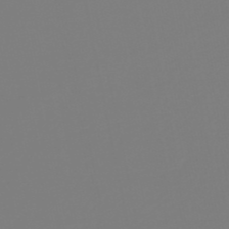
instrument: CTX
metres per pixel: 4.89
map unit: eHb
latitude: -49.7289
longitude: 84.9730
